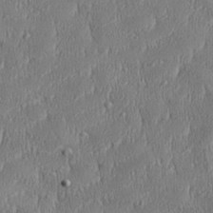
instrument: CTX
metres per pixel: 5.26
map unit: Aa
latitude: 28.3845
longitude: -137.9906
